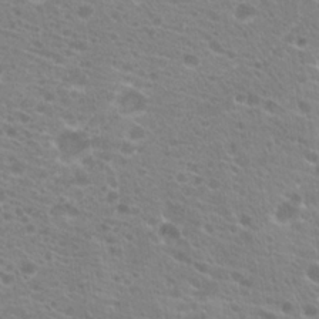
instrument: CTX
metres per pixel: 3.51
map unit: Hto
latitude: 21.1781
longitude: -40.4223
